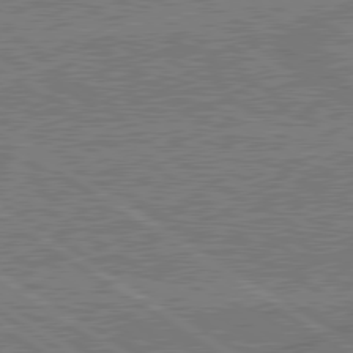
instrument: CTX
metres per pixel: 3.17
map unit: lApd
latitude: 79.7072
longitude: 169.7099
